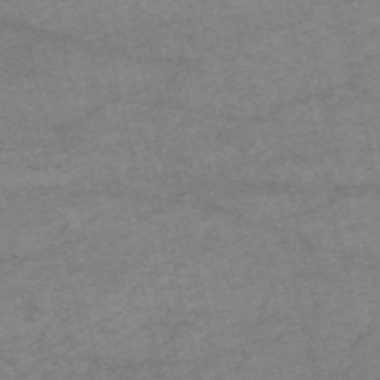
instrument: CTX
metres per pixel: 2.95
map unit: HNb
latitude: -54.6141
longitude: -44.1766
